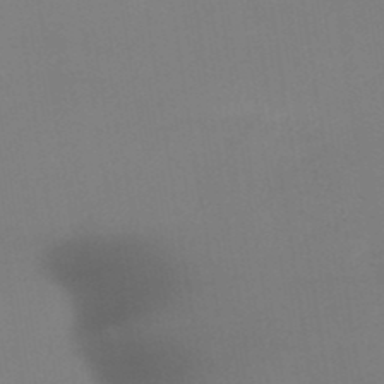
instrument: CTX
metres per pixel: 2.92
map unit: lHb
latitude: -48.9542
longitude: 67.4643
